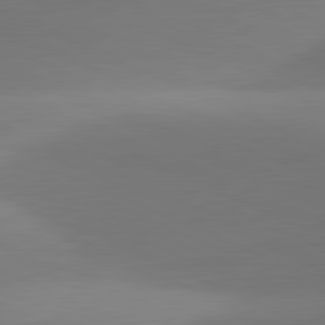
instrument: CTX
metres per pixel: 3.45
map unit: lApd
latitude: 81.4426
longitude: 130.4062
